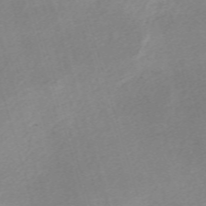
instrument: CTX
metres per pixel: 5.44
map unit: eHh
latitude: -61.5210
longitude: 53.4265
